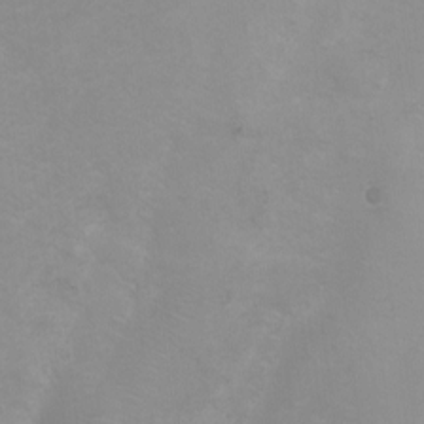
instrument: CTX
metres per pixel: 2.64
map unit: Ht
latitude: 1.5938
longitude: -35.4048
